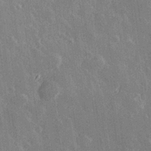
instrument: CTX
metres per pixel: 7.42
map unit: Hve
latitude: 27.6883
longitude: 146.0283
